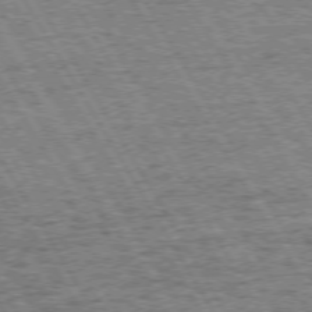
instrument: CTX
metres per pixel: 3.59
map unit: Hpe
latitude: 72.6113
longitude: -127.6316
